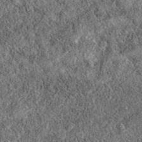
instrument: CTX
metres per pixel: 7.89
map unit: eAb
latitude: 36.3278
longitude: 106.8786
